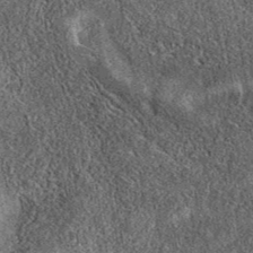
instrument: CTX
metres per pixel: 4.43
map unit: eAb
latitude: 38.0255
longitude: 108.7652
